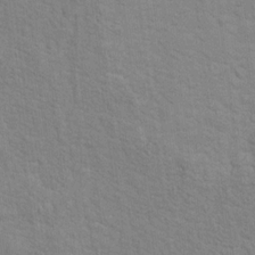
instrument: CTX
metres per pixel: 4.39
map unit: Hto
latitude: 16.7057
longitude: -38.1578
